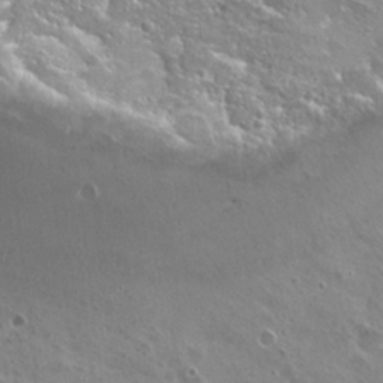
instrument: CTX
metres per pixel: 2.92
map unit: Hto
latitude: 22.7057
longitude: -31.7072
